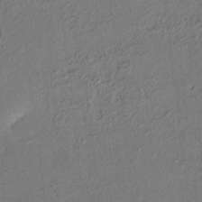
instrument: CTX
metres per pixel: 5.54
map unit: HNhu
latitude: 6.7813
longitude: 15.4077
